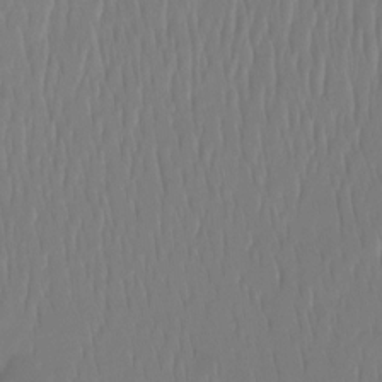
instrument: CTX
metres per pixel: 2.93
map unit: Htu
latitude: -15.6155
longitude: -46.5735
